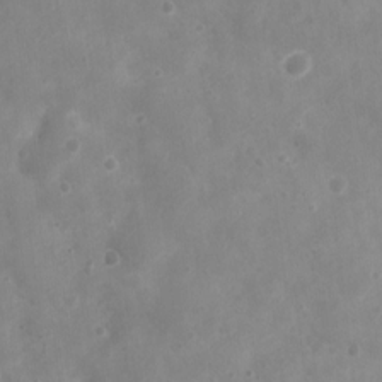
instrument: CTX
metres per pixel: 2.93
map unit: Nhu
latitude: 5.2726
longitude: -17.3860
